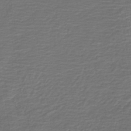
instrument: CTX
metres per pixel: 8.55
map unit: HNb
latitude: -42.6896
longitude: 51.8233
